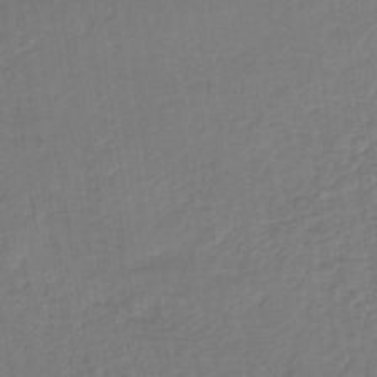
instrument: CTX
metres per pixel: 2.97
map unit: HNb
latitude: -37.2565
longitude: 57.7855
